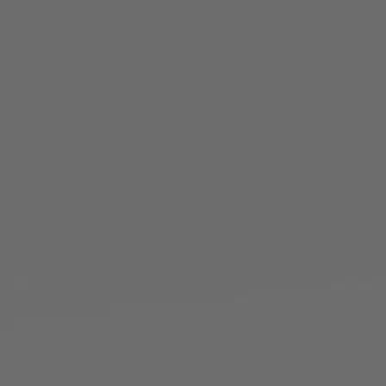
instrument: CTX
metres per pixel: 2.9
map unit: Hpe
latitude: 73.8584
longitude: -127.7261
